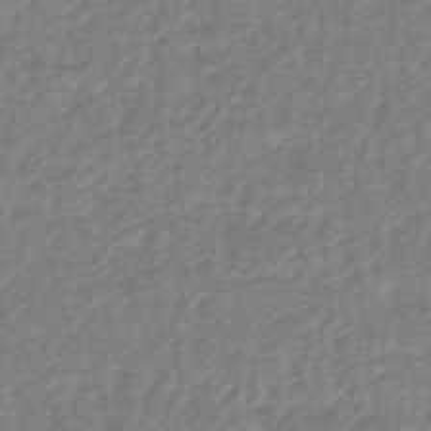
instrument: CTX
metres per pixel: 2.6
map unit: HNhu
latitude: -48.2173
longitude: 96.8786
